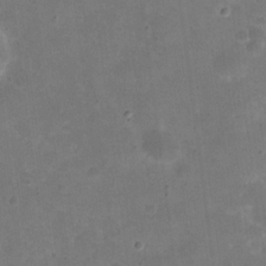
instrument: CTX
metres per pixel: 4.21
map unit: eHh
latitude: 20.1956
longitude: -63.7450
